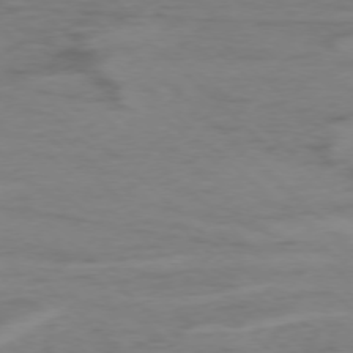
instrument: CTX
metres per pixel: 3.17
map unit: Ap
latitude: -76.6518
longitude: -77.0836
